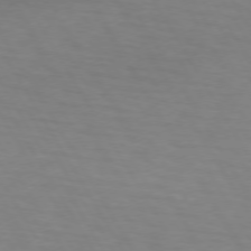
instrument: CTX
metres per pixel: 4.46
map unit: lApd
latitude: 73.0648
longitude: -74.6868
